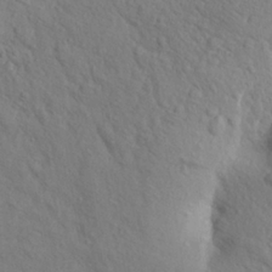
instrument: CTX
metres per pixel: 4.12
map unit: Aa
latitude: 24.6301
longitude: -148.2711
